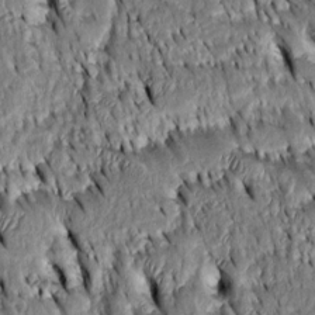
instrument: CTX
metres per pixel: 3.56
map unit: Htu
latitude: -3.8233
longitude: 151.8611
